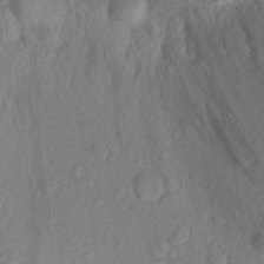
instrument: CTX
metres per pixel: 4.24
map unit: Aa
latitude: 22.6301
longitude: -143.4804
